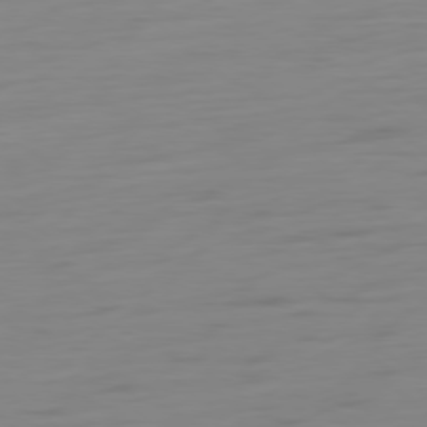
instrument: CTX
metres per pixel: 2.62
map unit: Ap
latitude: -79.0486
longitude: -65.8205
